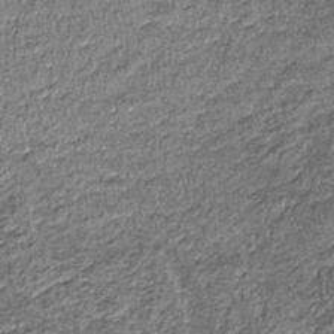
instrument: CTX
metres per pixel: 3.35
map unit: lHb
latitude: -39.6155
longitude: 65.3699
